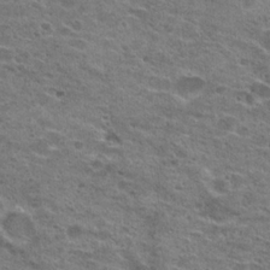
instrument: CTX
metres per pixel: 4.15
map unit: Hto
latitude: 21.9528
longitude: -42.1956
